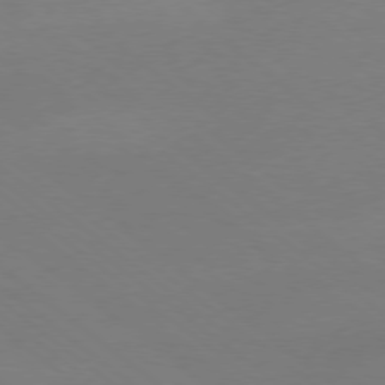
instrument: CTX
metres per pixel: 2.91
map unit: Ap
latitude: -78.9730
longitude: -56.5167
